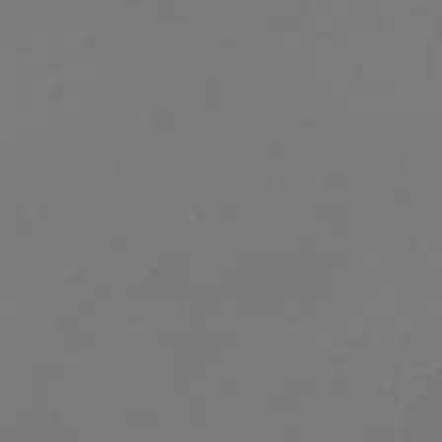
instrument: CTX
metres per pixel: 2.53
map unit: lHb
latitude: -43.5021
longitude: 63.7855
